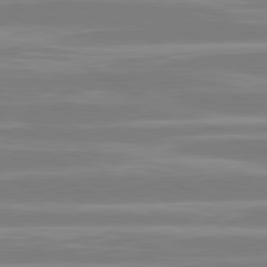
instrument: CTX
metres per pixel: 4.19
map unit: lApd
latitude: 80.9892
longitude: -134.8380
